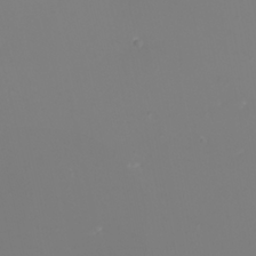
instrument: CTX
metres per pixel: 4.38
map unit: eHh
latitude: -5.9367
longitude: -88.5924
